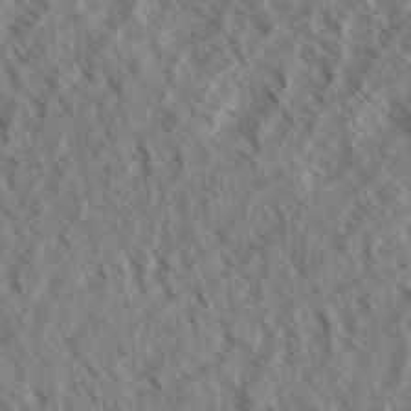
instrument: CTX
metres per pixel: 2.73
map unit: eHh
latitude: 34.2144
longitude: -139.8772
